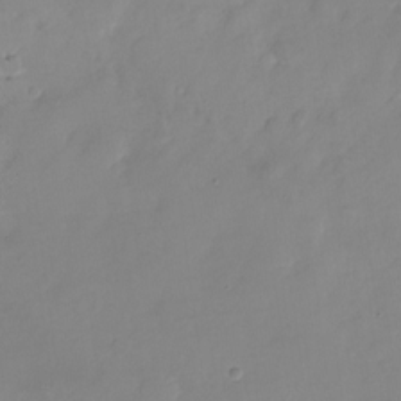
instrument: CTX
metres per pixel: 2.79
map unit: Nhu
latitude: -24.7841
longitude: -69.8206
